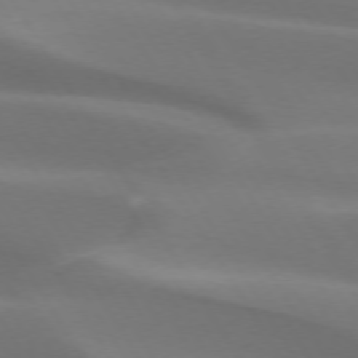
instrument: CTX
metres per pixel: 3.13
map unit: lApd
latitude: 73.1781
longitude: -50.3845
